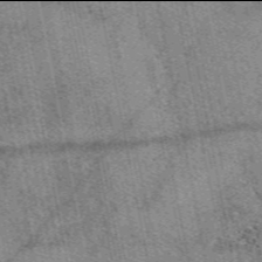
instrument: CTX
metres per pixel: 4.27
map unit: eAb
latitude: 49.9906
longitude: 114.8030
